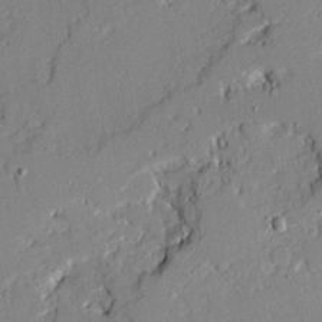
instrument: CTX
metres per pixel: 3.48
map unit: Ave
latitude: 18.8380
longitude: -128.3089
